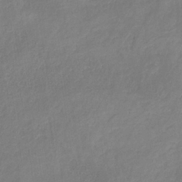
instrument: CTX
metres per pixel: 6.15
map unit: HNb
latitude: -32.8030
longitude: 55.8800
